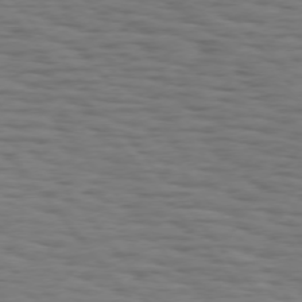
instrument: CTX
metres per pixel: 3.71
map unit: Hpe
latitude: 74.7813
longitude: -134.1577
